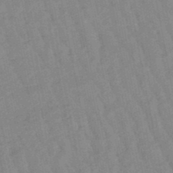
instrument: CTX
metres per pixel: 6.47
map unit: lHb
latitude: -48.3118
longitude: 77.9556
